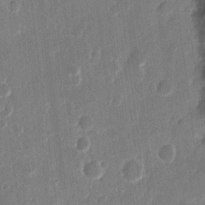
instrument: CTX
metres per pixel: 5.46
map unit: eHh
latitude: 11.4616
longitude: -70.3278
